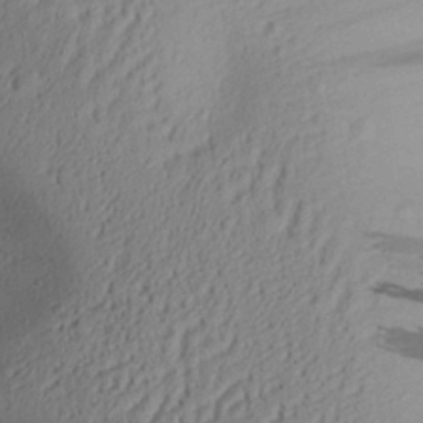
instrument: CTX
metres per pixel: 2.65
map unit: Aa
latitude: 28.2144
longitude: -132.8380
